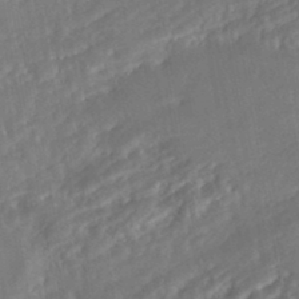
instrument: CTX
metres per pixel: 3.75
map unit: Nhe
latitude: -46.7841
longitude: 152.8030
